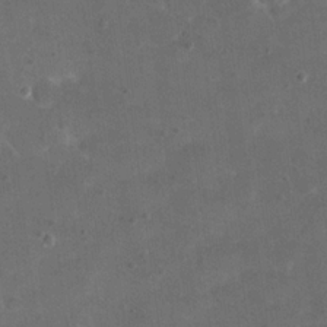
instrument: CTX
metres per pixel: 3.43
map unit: eHh
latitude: 19.8205
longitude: -63.7072
